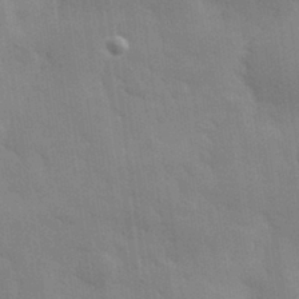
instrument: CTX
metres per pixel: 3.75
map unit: eHh
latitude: 32.1200
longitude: -70.0255
